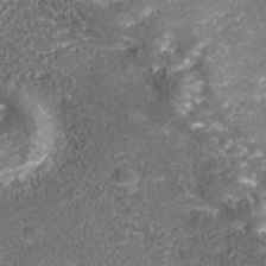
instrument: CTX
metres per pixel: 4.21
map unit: Nhe
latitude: -38.0850
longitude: -87.6883
